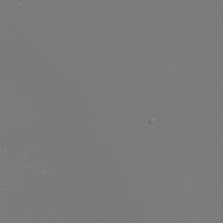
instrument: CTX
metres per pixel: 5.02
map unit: eHh
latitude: -6.2739
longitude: -84.0255
